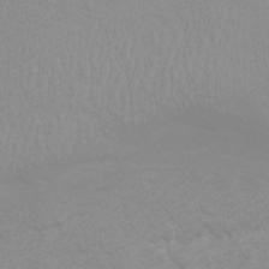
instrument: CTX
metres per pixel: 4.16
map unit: Nhu
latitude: -4.6140
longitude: -74.1578
